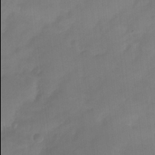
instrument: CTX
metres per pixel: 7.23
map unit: HNhu
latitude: -23.6911
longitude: 50.0094
